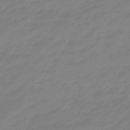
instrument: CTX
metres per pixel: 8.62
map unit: eHb
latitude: -48.4440
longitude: 85.9367
